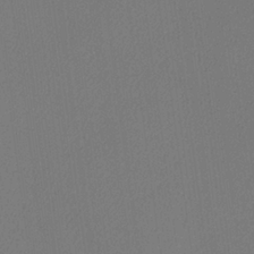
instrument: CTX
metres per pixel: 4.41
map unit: lHvf
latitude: 24.9324
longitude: 140.5574
